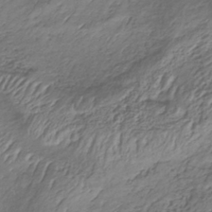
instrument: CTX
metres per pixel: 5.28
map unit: lHb
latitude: -35.0108
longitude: 67.8422
